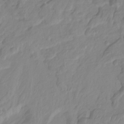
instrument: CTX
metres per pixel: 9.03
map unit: Nhu
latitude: -12.7841
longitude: -63.8962
